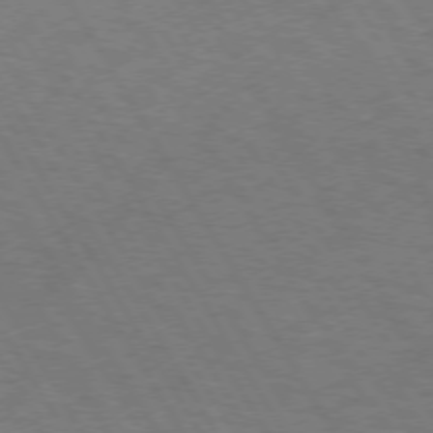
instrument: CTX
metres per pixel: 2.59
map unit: lApd
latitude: 72.7058
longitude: -57.1592
